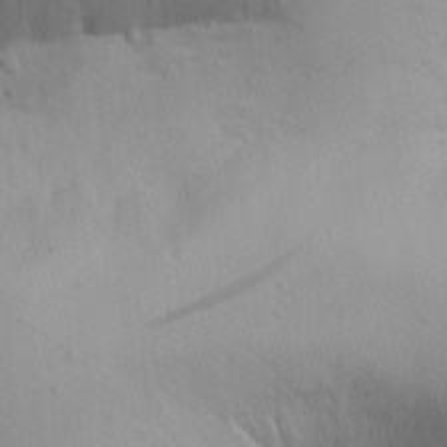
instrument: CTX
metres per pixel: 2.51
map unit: Aa
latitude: 18.1955
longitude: -142.1011
